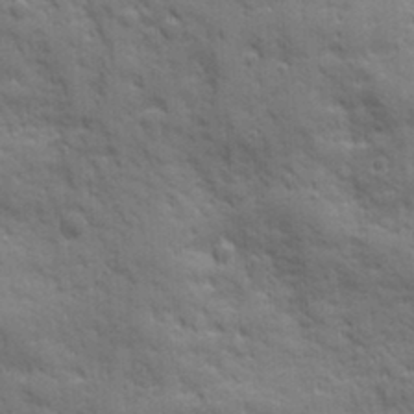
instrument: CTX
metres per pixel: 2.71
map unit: Ave
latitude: 19.7827
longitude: -133.2537
